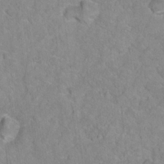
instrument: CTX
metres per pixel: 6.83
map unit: Hto
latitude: 16.9703
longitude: -37.0270
